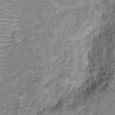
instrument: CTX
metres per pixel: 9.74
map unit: Ht
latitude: 14.9136
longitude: -40.7813
